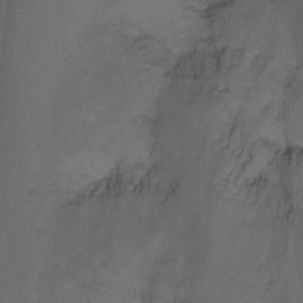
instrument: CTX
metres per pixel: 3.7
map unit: Nhu
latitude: -15.1243
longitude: -57.5560
